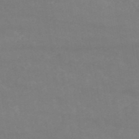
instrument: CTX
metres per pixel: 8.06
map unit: HNb
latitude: -54.2362
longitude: -34.5545
